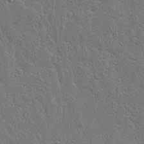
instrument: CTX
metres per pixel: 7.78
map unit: lHvf
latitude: 17.4615
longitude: -116.8569
